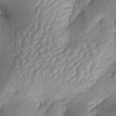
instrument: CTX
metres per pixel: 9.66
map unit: lAa
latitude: -4.0850
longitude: -127.5560
